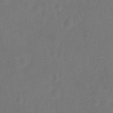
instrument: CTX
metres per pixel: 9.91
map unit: Hto
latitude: -0.1795
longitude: -33.8205
